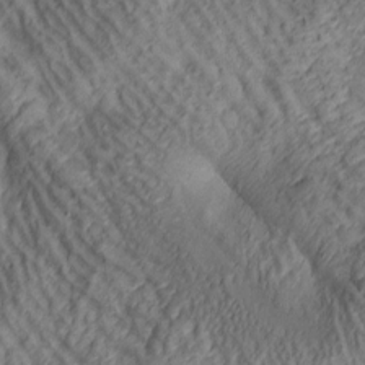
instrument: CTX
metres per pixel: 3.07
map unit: lAa
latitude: 5.0458
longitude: -116.8191
